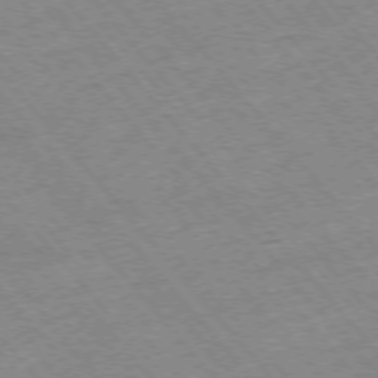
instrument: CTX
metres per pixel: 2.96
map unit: Hpe
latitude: -75.8801
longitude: -16.6679
